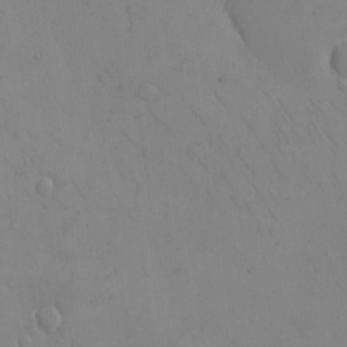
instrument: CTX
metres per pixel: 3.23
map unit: eHh
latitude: -9.4076
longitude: -65.9906
